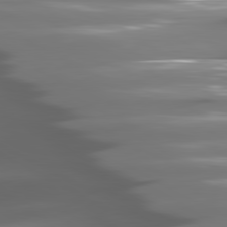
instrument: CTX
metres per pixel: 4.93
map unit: lApd
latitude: 80.7813
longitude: -145.0080
